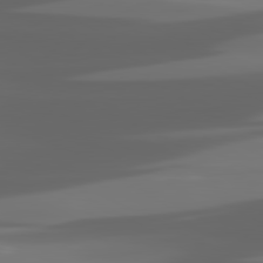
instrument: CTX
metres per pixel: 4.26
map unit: lApd
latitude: 81.1214
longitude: -140.0444
